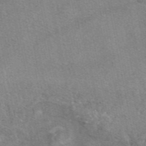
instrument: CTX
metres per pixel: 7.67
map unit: eAb
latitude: 48.7813
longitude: 121.1620
